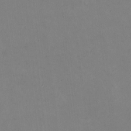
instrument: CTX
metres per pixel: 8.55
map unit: HNhu
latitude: -1.4833
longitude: -4.7624
